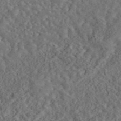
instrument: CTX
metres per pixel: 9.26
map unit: eAb
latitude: 43.8772
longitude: 116.5573
